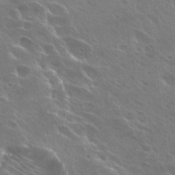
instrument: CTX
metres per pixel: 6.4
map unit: Hto
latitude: 27.9150
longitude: -40.5923
